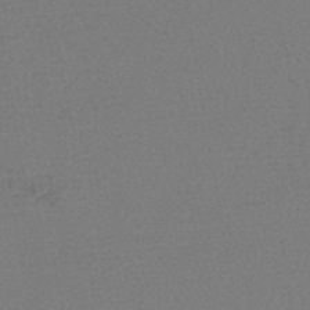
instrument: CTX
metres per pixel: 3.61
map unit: lHb
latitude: -43.9745
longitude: 73.6911
